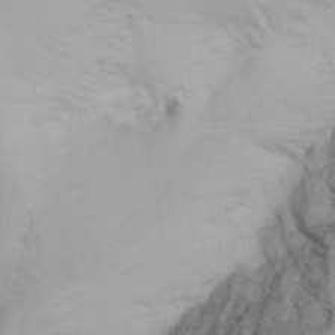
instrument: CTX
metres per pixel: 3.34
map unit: Aa
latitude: -3.2375
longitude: -72.8380
